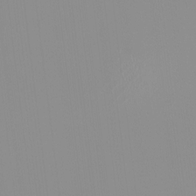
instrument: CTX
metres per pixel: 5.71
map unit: HNhu
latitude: -0.8786
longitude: -6.2711
